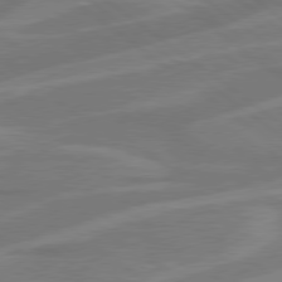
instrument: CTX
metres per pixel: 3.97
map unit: Hpe
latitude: 78.5735
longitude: -126.9325
